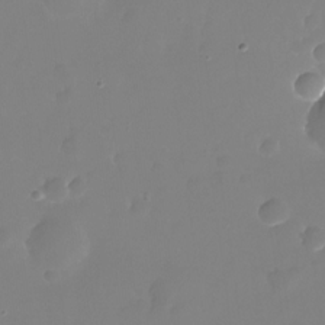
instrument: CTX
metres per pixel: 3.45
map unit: Nhu
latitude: -26.5195
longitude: -72.0444
